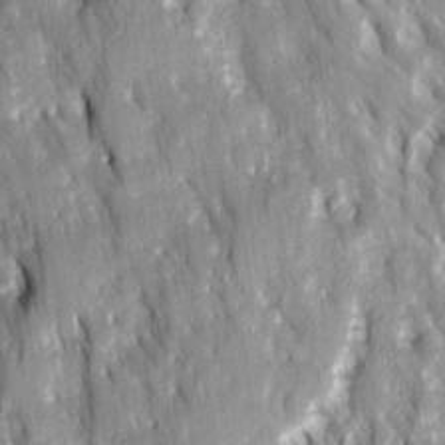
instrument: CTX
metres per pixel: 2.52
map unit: Ave
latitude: 14.5924
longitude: -132.4412
